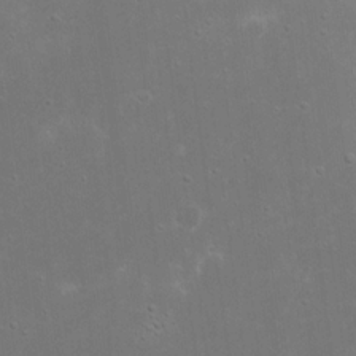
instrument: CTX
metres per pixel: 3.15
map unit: eHh
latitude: 17.1214
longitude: -72.5168
